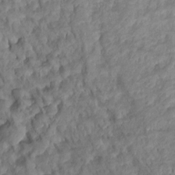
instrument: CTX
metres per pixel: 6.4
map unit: Ht
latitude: 2.1578
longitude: -34.9324
